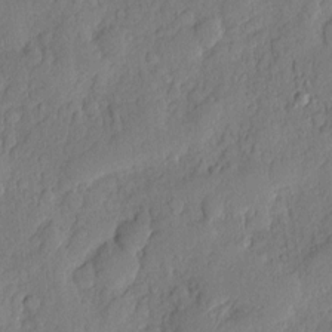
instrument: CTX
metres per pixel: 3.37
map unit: eHh
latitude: 6.5546
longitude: -75.0836
